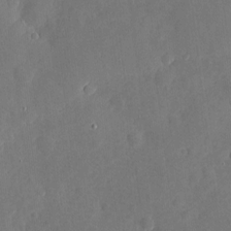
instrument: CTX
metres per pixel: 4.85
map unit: eHh
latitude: 4.1200
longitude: -73.2537
